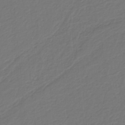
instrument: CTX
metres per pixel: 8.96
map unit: HNb
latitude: -37.8044
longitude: 55.6155
